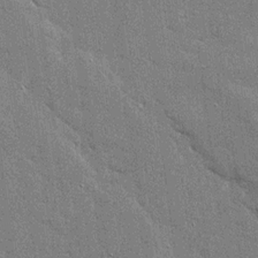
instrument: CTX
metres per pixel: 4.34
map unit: Ave
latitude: 16.4412
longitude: -139.7450
